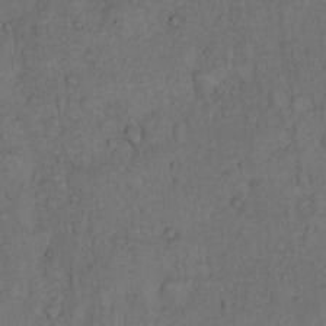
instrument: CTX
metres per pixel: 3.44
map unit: Hto
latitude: 12.5357
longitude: -57.4048
